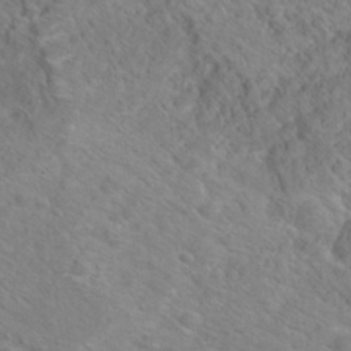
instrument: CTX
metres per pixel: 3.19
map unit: Hto
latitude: 18.3845
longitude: -38.3467
